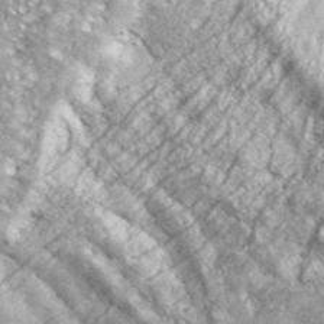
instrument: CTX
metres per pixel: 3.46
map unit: eHh
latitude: 42.9325
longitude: -90.1389
